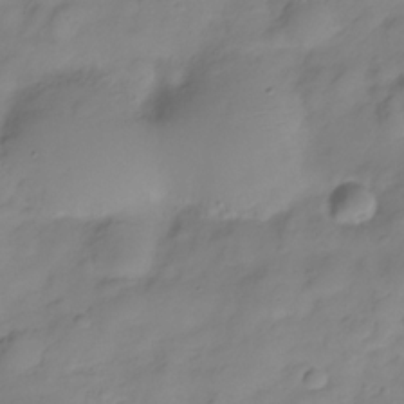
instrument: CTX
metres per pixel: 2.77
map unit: Hve
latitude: -28.8786
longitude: 93.8233
